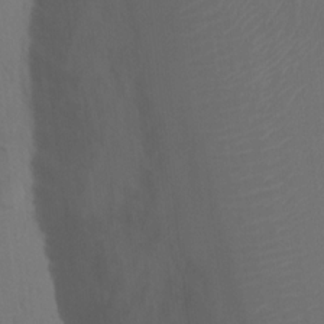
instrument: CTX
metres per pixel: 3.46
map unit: Nhu
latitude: 12.2145
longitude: -27.8583
